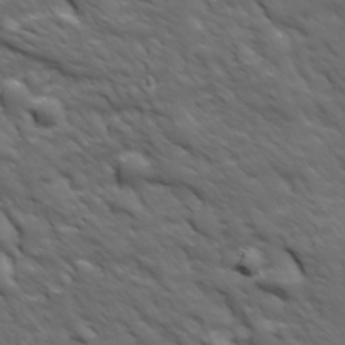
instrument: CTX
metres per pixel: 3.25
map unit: Ave
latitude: 18.8569
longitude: -133.9906
